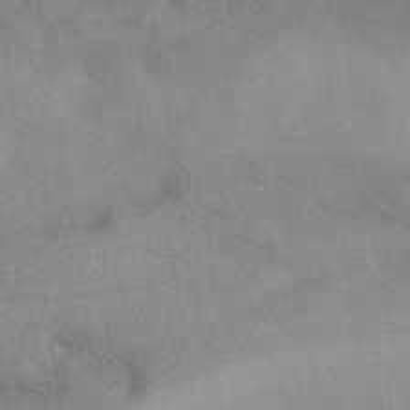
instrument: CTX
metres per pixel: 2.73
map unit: eAb
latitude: 40.1199
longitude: 106.2740
